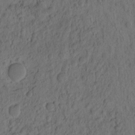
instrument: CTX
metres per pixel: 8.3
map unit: eHh
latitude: -2.2172
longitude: 17.1243
